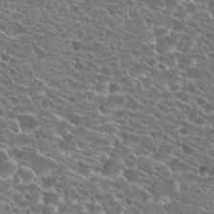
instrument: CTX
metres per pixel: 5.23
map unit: Hto
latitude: 21.6127
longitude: -39.9339
